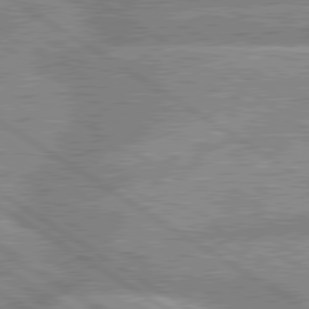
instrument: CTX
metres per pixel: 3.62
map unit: lApd
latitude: 80.1200
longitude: -169.6883
